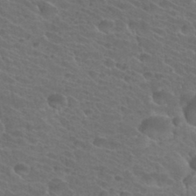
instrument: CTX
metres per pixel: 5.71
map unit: Hto
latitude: 34.6301
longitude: -39.6694
